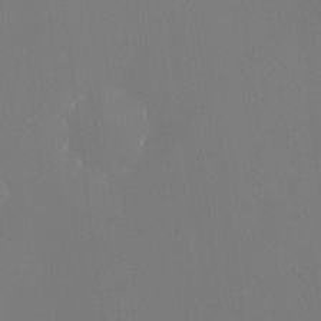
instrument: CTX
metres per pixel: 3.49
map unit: Nhu
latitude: -13.0864
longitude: -65.1970
